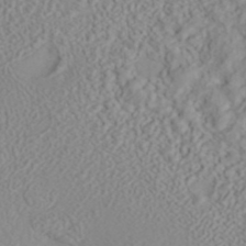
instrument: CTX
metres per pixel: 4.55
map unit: ANa
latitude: 40.2711
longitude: 28.4062
